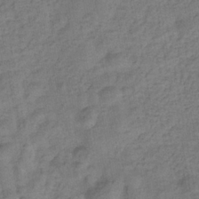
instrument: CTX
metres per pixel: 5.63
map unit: eHb
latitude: -33.0109
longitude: 74.1606
